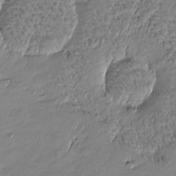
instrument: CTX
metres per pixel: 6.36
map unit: Htu
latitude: -6.0661
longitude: 177.0486
